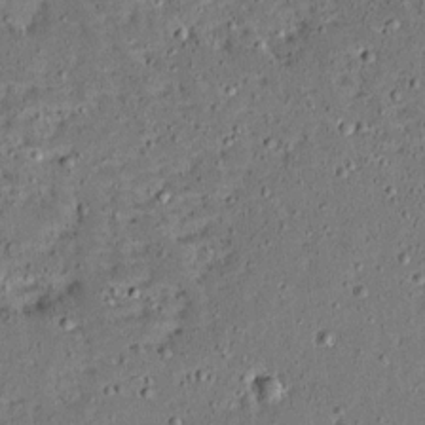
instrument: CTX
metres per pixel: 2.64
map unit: Ave
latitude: 13.9528
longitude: -138.5168
